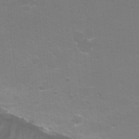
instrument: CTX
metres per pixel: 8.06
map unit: Nhu
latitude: -7.8800
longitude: -42.1956
